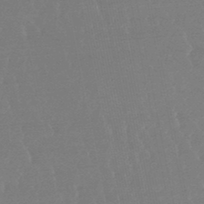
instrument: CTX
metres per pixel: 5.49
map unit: lHb
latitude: -48.4251
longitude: 72.4251
